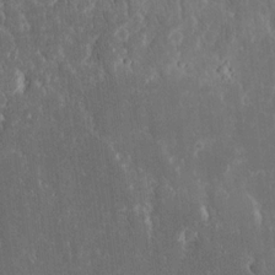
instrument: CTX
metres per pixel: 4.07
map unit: eHh
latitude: 15.7828
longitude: -73.0459
